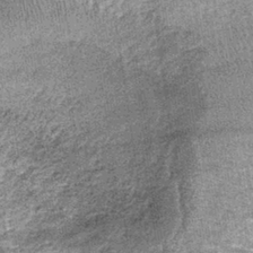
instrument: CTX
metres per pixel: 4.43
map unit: lHb
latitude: -37.2376
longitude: 66.3307
